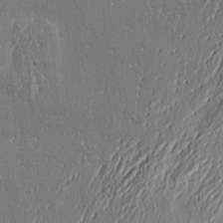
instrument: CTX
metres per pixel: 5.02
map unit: eHh
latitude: 3.7638
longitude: -77.9528
